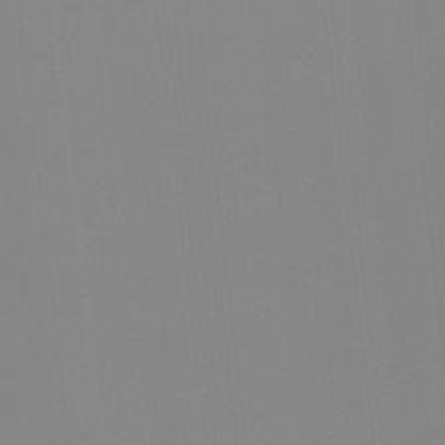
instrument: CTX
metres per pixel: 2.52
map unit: Ht
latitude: -15.4833
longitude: -52.7246
